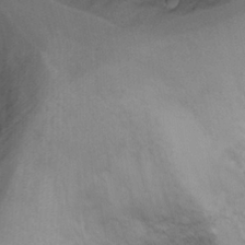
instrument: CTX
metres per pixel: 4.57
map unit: Ht
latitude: 3.5371
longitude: -29.2348
